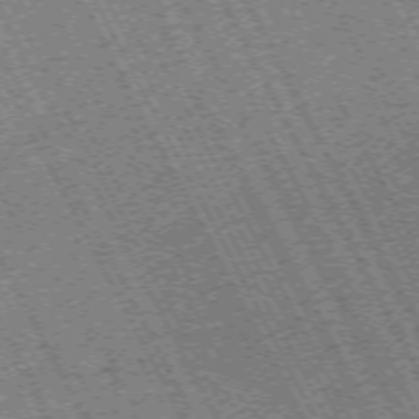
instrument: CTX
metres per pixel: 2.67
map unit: Hpe
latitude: -71.1431
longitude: 10.9920
